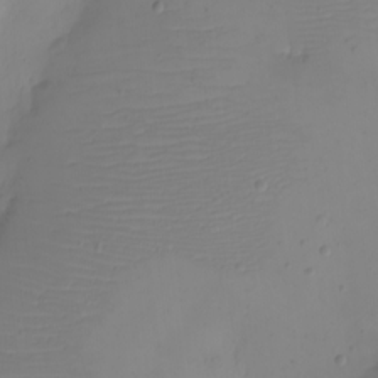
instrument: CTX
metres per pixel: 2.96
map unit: eHh
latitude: -5.4643
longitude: -83.8394
